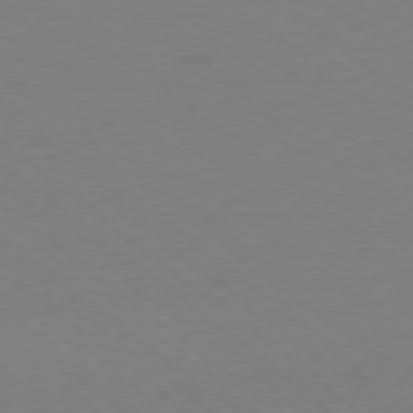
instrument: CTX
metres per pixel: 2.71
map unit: Ap
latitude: -79.0486
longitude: -56.7813
